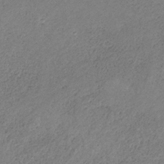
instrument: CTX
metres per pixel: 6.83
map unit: HNb
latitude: -31.8044
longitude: 61.2565
